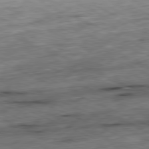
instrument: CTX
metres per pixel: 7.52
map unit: Ap
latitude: -81.2376
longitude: -70.9514
